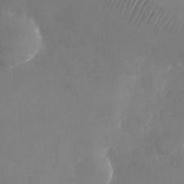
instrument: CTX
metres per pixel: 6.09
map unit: Nhu
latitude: -24.7841
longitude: -70.4223
